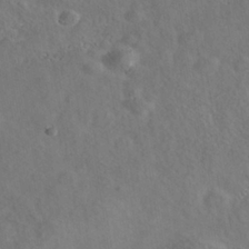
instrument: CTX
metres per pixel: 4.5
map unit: Nhe
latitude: -40.7085
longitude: -99.9528
